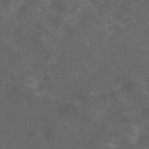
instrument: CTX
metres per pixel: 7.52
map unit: eAb
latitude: 46.9136
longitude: 125.5588
